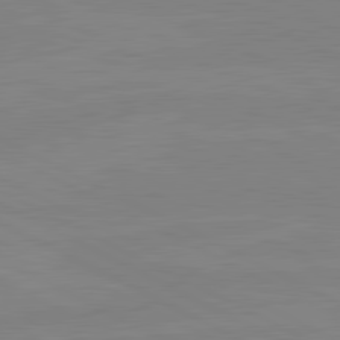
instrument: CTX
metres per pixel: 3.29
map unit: lApd
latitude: 81.2348
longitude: -176.8002
